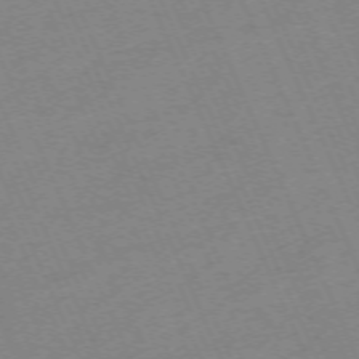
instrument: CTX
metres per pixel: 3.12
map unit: Hpe
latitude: -70.9353
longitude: 12.1228
